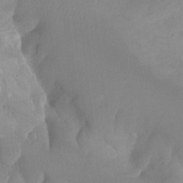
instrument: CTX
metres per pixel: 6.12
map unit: Aa
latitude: -13.4077
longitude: -59.4426
